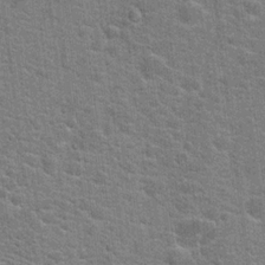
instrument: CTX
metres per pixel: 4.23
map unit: Hto
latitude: 20.2334
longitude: -44.0255
